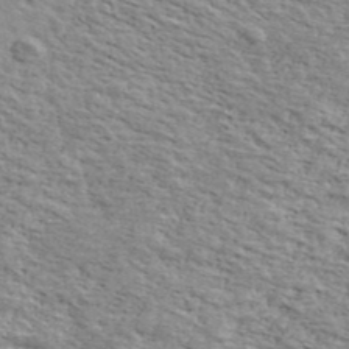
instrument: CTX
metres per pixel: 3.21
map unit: Ave
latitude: 41.2159
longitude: -110.0444
